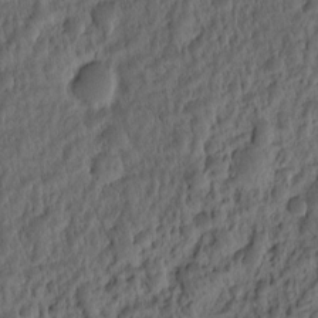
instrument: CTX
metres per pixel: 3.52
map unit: eHh
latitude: -1.0109
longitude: 15.8990
